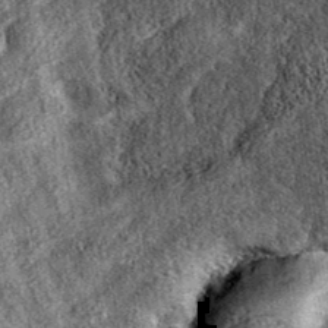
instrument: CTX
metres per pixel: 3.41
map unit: eAb
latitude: 37.8583
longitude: 109.0864
